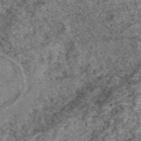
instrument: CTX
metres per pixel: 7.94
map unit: eAb
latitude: 49.8772
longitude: 109.5588
